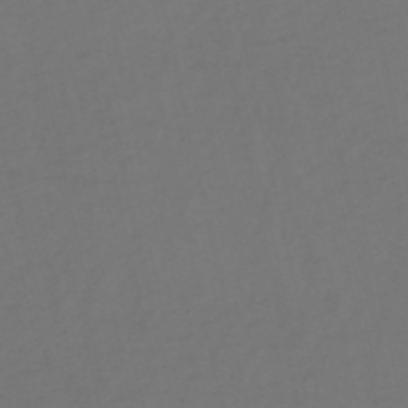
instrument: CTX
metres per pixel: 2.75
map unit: HNb
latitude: -53.4643
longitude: -50.3278
